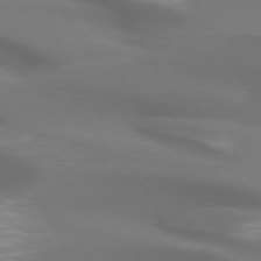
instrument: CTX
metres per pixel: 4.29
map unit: lApd
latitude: 72.8569
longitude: -49.8394
